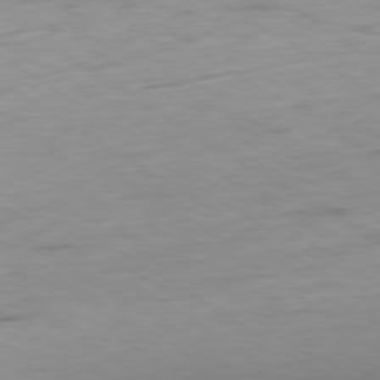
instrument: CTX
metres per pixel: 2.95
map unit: Ap
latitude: -80.1228
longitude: -68.9892
